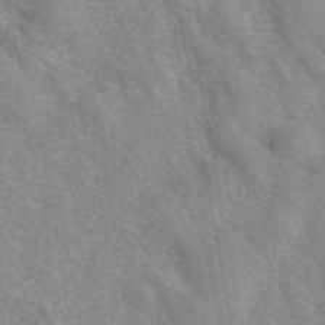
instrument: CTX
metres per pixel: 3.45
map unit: eAb
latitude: 41.5938
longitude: 106.8786
